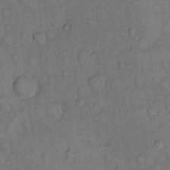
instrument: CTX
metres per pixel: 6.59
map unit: Hto
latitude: 11.1025
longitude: -61.1592
